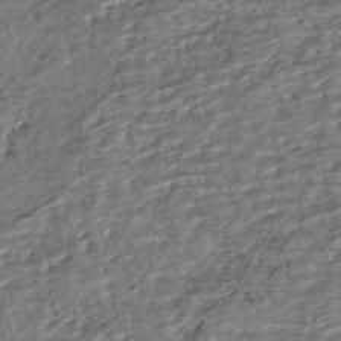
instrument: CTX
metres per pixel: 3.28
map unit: HNhu
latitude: -43.2942
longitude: 107.5210
